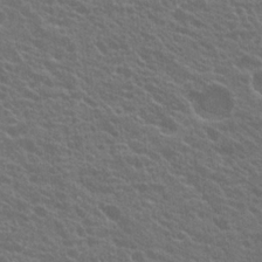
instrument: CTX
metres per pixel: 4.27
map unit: Hto
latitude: 21.1970
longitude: -35.0836
